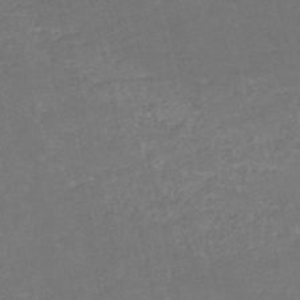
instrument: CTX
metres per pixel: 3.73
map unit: HNb
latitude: -51.3699
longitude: -48.7624
